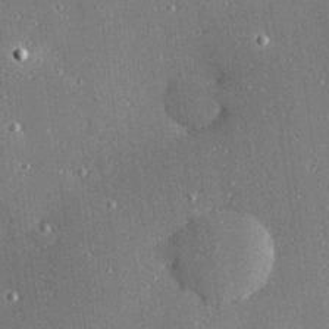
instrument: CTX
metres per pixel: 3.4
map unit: Hve
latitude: 27.1025
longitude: -90.3467
